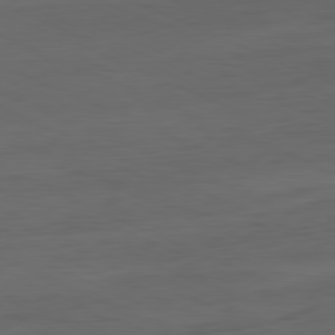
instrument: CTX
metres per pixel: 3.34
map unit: Ap
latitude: -81.5210
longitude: -75.8772
